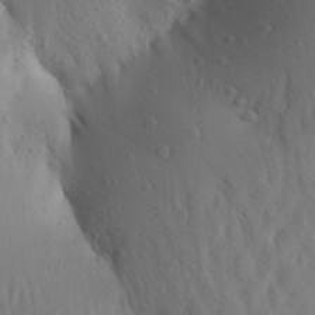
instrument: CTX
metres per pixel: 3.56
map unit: Aa
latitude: 26.1200
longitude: -149.4049
